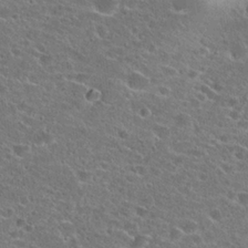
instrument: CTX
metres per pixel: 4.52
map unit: Hto
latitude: 23.8772
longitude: -43.3860
